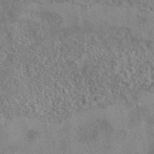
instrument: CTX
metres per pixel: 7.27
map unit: eAb
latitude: 41.9339
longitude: 110.4629
